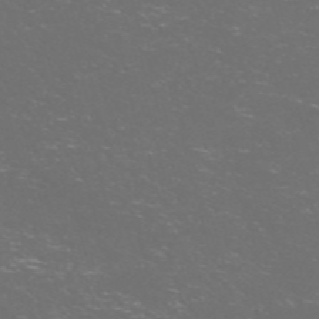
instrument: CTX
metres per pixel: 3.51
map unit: Nve
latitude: -57.5777
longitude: 52.6707
